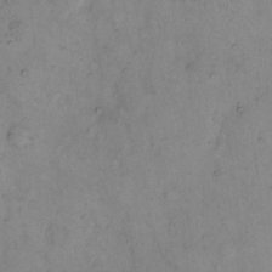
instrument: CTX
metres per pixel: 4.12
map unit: eHh
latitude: 11.1970
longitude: -62.7624
